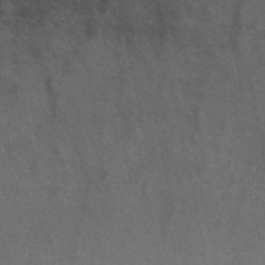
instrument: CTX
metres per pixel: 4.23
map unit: ANa
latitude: 49.5560
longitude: -72.0255
